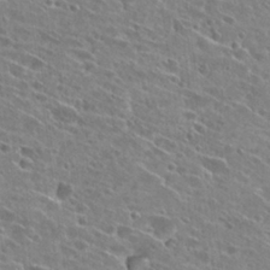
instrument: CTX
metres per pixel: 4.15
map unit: Hto
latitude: 27.2915
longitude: -44.8947
